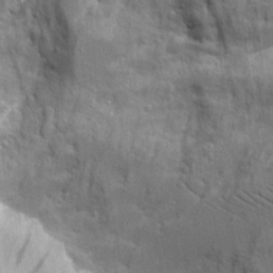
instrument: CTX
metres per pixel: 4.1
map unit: Aa
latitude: 16.9514
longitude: -125.2159
